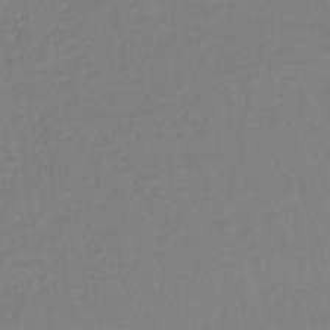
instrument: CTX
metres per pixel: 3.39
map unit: lHb
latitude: -38.0094
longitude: 62.6518
